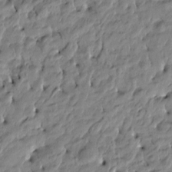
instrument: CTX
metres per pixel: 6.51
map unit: Htu
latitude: -4.7652
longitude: 177.1620
